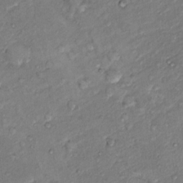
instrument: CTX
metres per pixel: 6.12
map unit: Hto
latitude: 14.3279
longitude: -29.8583
